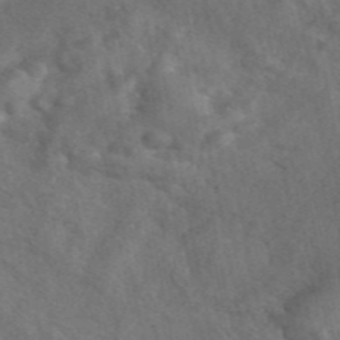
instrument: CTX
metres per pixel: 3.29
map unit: eAb
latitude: 46.8191
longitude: 128.0094
